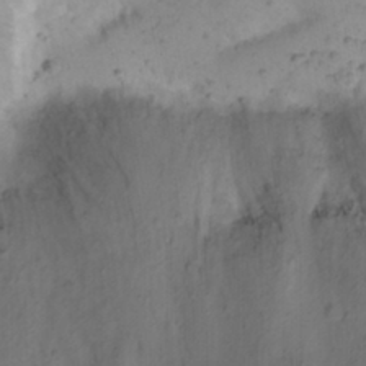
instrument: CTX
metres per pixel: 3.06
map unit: Nhu
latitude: 22.2333
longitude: -72.7813
